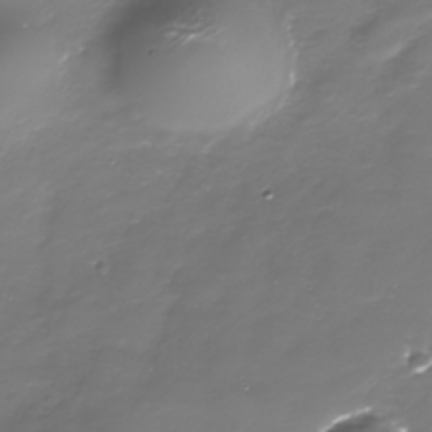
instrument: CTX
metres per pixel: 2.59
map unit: Nhe
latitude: -35.2943
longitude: -90.1578
